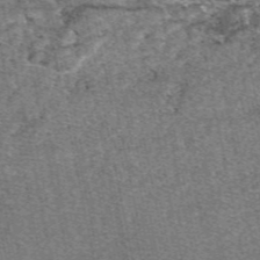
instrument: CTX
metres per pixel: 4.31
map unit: eAb
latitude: 48.4034
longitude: 104.9164
